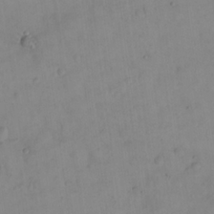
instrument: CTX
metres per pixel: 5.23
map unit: Nhu
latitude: 23.8961
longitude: -62.6302
